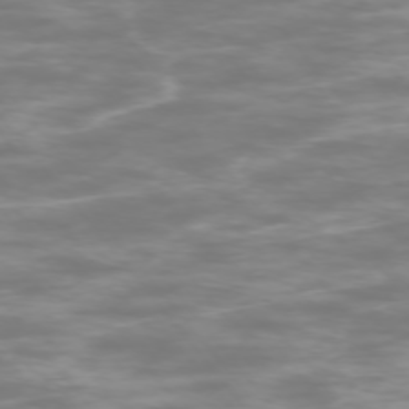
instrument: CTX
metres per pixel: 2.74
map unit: Ap
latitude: -74.8030
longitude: -77.2915
